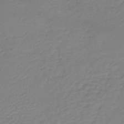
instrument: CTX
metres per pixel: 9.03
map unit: lHb
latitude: -41.5210
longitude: 74.2173
